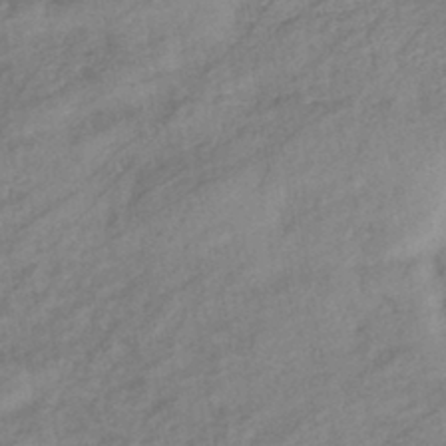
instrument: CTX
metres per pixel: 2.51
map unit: eHb
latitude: -41.6533
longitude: 83.2754
